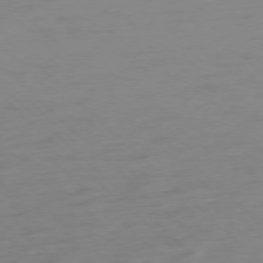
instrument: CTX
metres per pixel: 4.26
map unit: Ap
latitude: -77.2754
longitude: -77.7071
